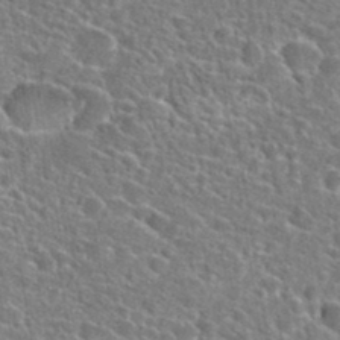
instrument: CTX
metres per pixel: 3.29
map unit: Hto
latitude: 24.6490
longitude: -47.3293
